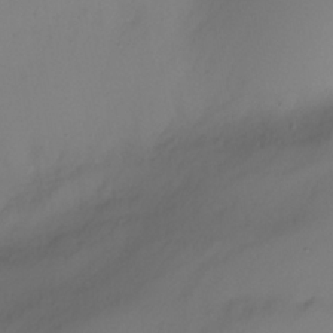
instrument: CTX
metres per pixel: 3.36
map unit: Nhu
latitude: -16.4251
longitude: -50.7435
